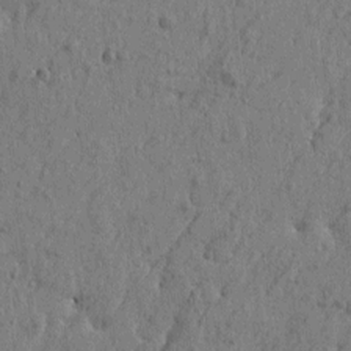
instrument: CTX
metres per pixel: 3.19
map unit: Htu
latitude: -5.6344
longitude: 179.5966
